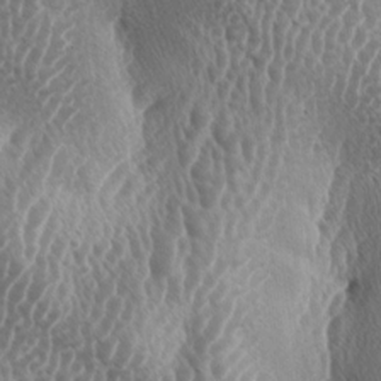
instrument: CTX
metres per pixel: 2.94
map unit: lAa
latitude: -5.2376
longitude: -128.8569
